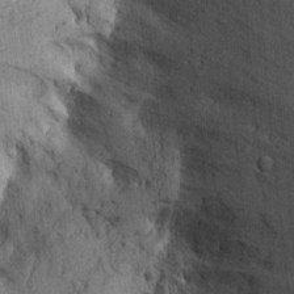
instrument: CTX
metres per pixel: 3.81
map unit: Ht
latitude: -2.0283
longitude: -13.8206
